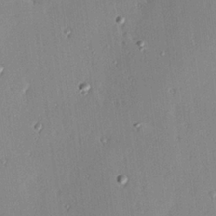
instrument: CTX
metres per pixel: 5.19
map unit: Hve
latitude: 24.7624
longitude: -93.5182
